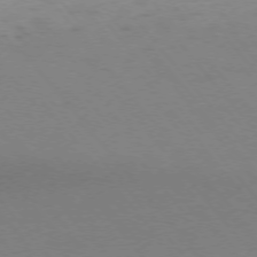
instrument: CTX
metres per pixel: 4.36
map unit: Ap
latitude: -75.6155
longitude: -66.9324
